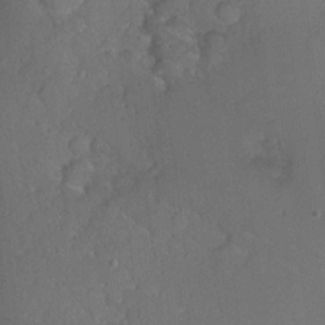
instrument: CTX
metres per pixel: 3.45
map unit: Hto
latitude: 19.3859
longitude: -42.1011
